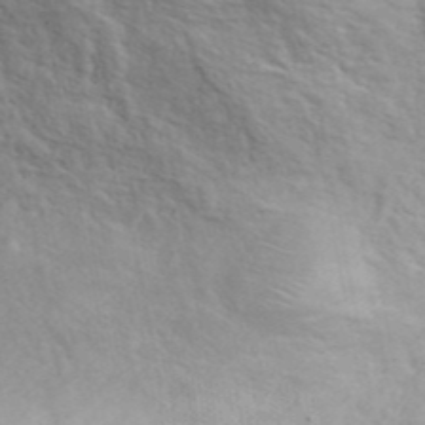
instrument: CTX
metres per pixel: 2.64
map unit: ANa
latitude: 43.1025
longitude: 54.9164
